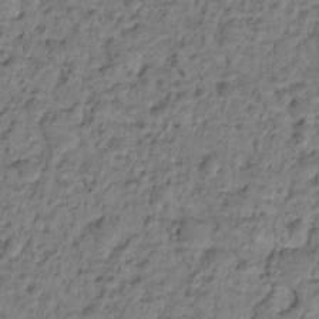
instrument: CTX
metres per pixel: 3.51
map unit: HNhu
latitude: -21.5021
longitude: 85.4265
